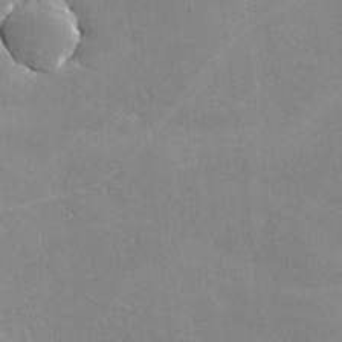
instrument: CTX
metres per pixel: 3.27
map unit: lHvf
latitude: -11.2943
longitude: -101.8772
